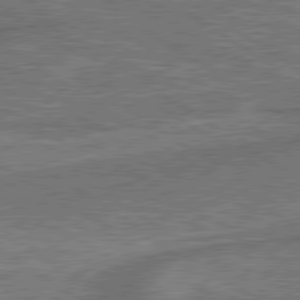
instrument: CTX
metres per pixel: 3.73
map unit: lApd
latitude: 79.6316
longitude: 172.4818
